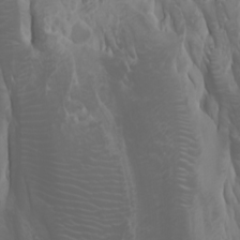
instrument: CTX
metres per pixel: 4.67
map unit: Htu
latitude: -0.8786
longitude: -76.8758
